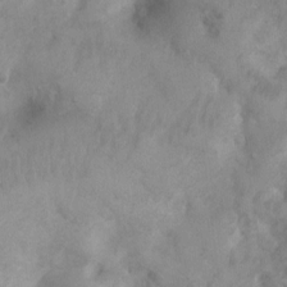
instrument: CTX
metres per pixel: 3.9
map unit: Ht
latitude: 3.3292
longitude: -27.7639
